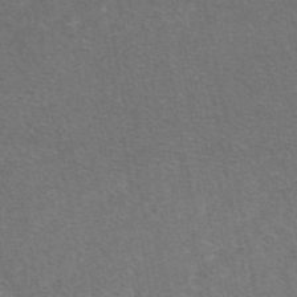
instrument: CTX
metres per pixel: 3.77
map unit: eAb
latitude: 47.7828
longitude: 116.8974
